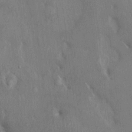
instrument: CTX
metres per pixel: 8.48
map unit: HNhu
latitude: 4.2522
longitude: 6.6707
